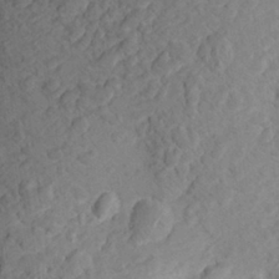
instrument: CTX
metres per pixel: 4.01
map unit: Aa
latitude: 26.4979
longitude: -145.0458
